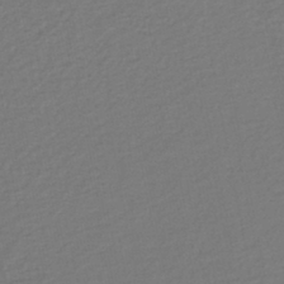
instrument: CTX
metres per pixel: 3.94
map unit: lHb
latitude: -41.6911
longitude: 76.3873
